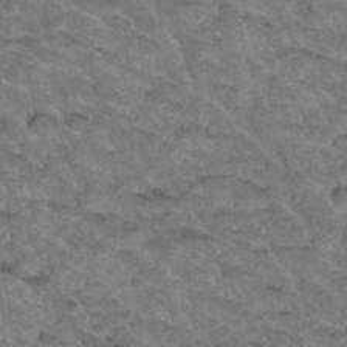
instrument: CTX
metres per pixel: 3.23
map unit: Hto
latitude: 35.5182
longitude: -49.9339
